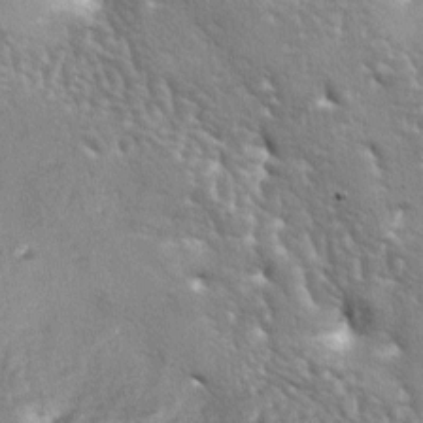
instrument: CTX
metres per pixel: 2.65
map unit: lAa
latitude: -6.0283
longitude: -125.7828
